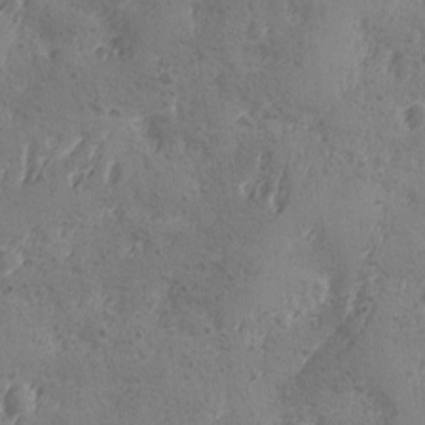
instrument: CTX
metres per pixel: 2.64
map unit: Ave
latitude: -8.8219
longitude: -118.7624
